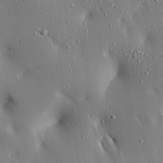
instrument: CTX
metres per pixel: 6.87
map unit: Ave
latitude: 17.0458
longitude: -139.1781
